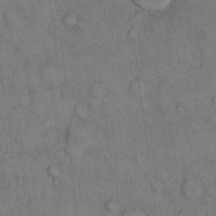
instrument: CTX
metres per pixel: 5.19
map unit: Hto
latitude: 9.8017
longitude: -59.3860
